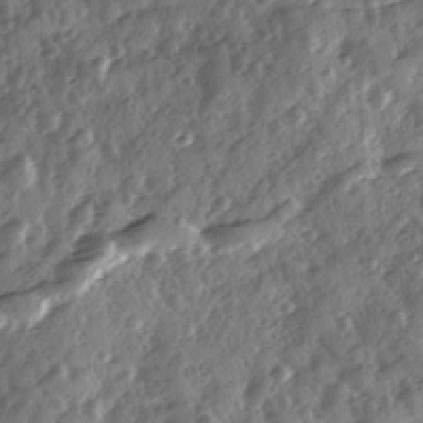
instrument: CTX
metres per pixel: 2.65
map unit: Ave
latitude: 11.4427
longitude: -103.2348
